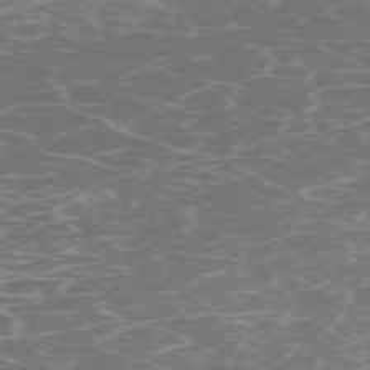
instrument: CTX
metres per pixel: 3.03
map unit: Hpe
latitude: -72.1417
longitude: 8.0472
